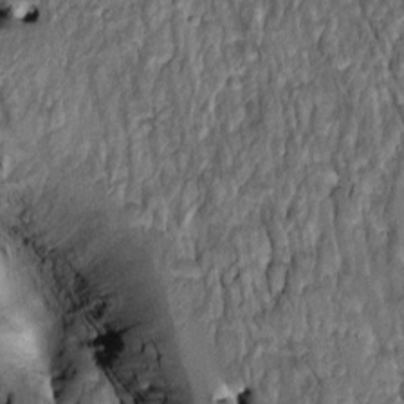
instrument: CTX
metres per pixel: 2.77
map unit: Htu
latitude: -1.2376
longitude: 148.8219
